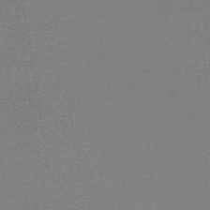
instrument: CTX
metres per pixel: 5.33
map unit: HNb
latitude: -34.4251
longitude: 53.0297
